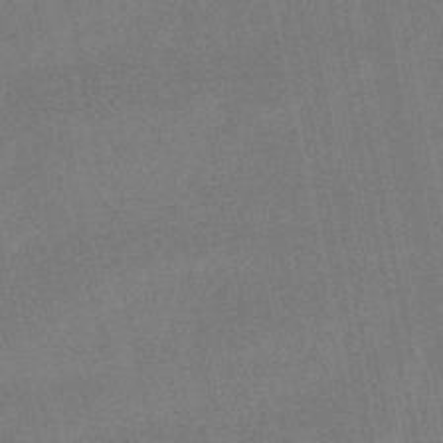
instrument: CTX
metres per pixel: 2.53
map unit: lHb
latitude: -49.8801
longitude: 79.5588
